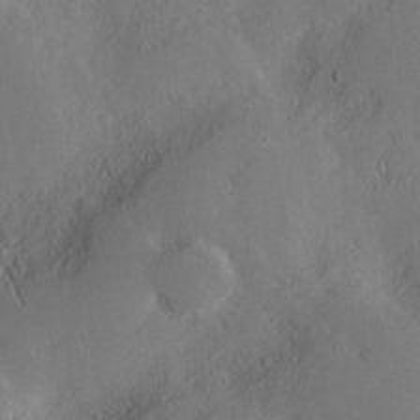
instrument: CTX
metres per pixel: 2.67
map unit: Hve
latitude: -9.0864
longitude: 175.8989
